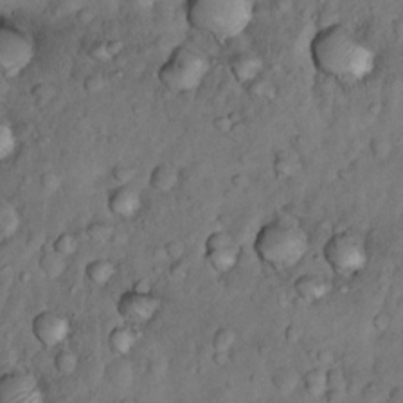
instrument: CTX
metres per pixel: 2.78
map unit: Nhu
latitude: 8.9325
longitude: -22.7435
